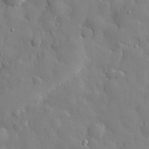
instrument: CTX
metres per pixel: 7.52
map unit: eHh
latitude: 28.7246
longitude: -78.4790
